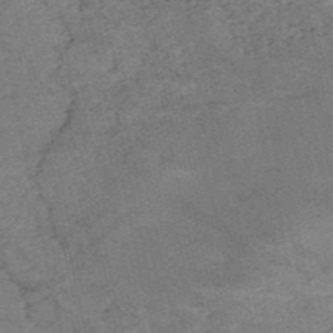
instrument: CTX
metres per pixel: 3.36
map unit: HNb
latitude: -54.1228
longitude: -46.2334
